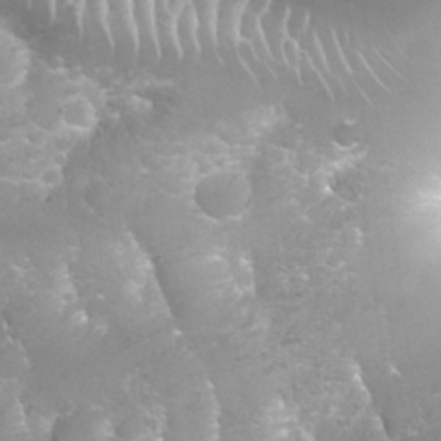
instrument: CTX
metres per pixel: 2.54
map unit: Nhu
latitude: 26.5924
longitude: -63.4616
